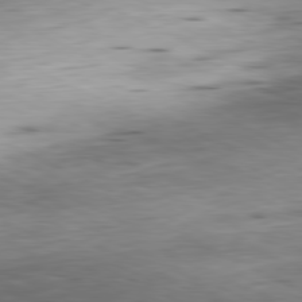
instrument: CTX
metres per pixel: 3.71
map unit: Ap
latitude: -81.1242
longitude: -69.4049
